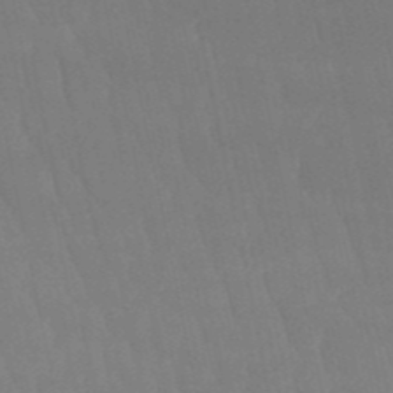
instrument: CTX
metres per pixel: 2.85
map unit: eHb
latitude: -50.4629
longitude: 76.1228
